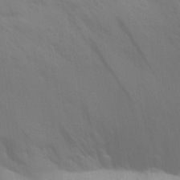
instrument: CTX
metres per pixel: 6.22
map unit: Aa
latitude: 30.3090
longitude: -135.3670
